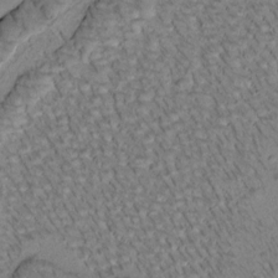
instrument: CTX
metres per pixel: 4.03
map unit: Htu
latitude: -1.5022
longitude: 172.9542
